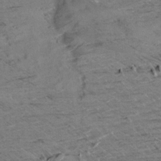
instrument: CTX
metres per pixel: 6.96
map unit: Aa
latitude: 9.8395
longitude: -139.8394
